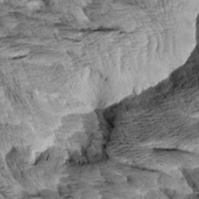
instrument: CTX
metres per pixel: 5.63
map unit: Aa
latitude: 7.7827
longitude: -132.8380
